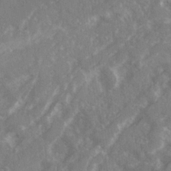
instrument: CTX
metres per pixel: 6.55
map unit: Ave
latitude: 20.5735
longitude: -130.5357
